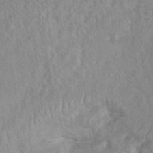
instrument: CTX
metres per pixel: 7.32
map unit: Hto
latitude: 7.5560
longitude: -34.4223
